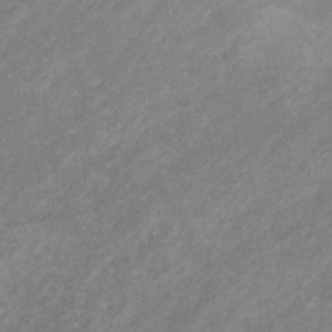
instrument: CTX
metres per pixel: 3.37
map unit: eHb
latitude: -31.9367
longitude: 70.5196
